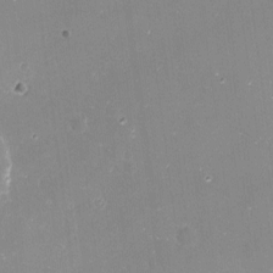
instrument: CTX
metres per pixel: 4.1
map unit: Nve
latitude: -17.4644
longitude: -59.6127
